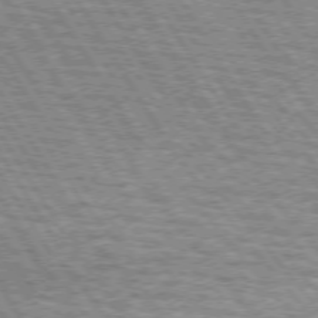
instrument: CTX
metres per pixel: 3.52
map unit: lApd
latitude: 73.8206
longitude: -77.4804
